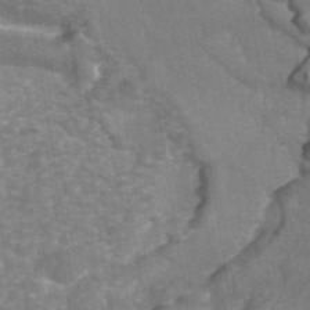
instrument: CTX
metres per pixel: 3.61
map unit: ANa
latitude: 44.2333
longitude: 25.5777
